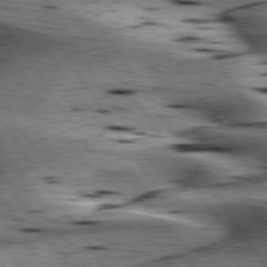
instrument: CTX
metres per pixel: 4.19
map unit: lApd
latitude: 76.5168
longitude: -60.0255
